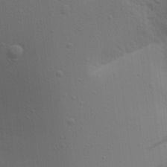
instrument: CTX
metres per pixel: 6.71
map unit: Aa
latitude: 16.7624
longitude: -147.5938
